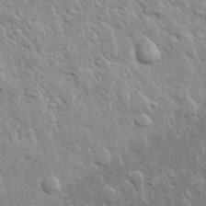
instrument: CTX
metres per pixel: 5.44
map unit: lHvf
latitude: 32.3089
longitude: -93.3292
